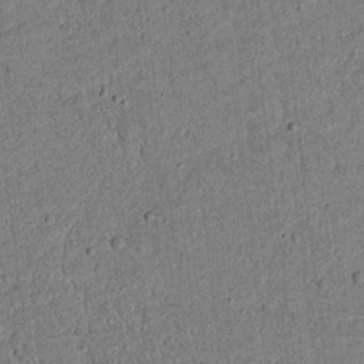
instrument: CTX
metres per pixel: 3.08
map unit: lAvf
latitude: 5.1592
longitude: 168.2928
